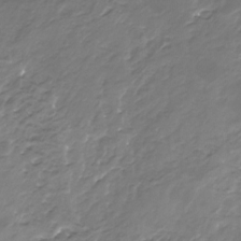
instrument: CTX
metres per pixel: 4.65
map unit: Nhu
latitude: -23.5777
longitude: -57.0836
